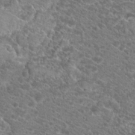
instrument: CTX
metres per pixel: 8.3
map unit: Hto
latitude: 20.2901
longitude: -38.5546
